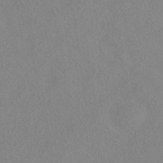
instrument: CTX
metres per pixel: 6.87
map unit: HNhu
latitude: -40.2550
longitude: 100.9541
